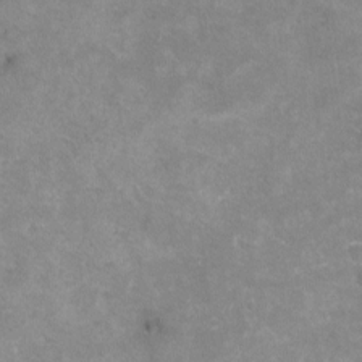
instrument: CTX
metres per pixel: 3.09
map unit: Nhu
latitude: -7.1809
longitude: -51.5560
